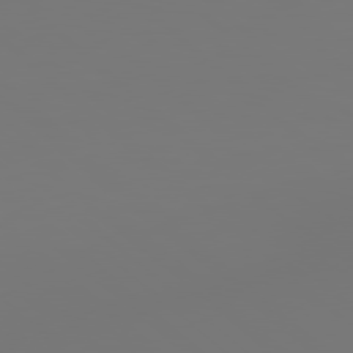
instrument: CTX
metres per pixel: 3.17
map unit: Hpe
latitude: 78.7247
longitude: 178.4629
